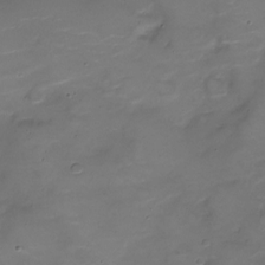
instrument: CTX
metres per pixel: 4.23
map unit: Nve
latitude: -21.1053
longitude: 104.3873
